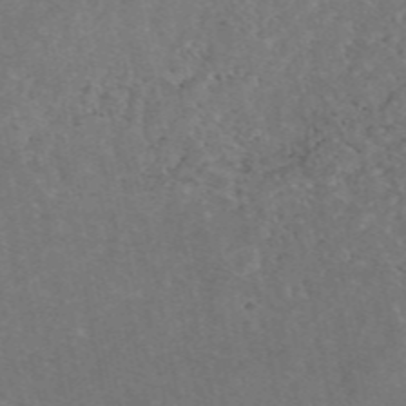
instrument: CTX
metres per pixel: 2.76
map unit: eAb
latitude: 47.3293
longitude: 115.8989
